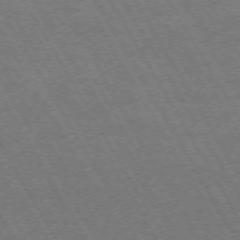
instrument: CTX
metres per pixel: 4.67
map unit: Hpe
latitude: -73.6533
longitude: 2.9163
